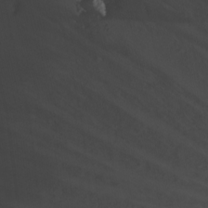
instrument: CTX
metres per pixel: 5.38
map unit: Nhu
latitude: -8.7841
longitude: -65.8961
